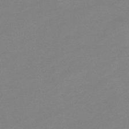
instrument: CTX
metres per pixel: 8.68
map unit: eHb
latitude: -44.7463
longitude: 85.7099
